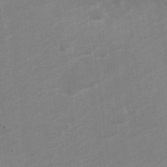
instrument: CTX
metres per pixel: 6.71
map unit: Nve
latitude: -18.5763
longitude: 108.2361
